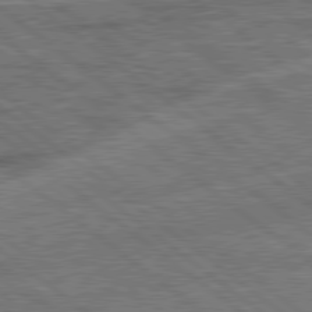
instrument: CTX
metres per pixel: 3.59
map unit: lApd
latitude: 79.1214
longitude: 174.3873
